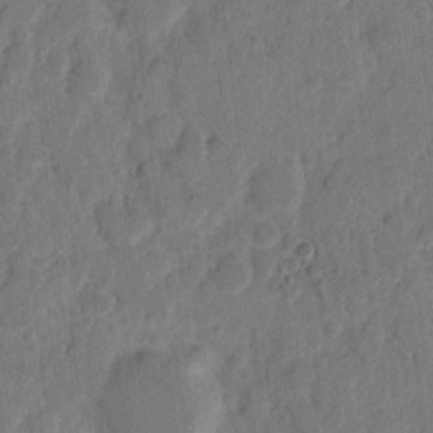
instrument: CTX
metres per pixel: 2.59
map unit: eHh
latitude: 9.6505
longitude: -64.5546
